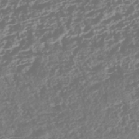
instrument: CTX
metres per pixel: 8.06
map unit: HNhu
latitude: -43.2942
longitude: 104.4062
